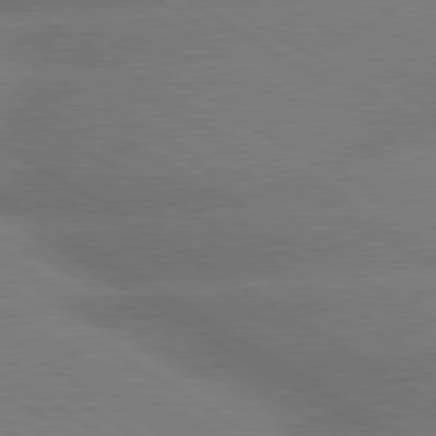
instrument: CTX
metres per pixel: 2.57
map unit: lApd
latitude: 79.9528
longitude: -152.4790
